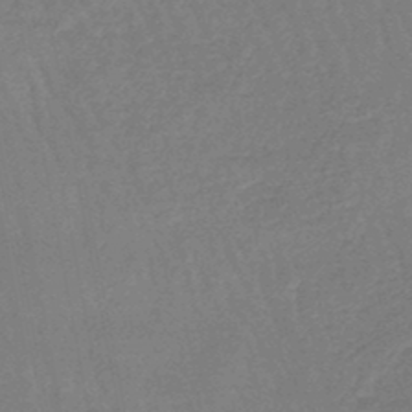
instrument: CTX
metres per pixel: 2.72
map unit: eHb
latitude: -46.0472
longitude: 80.2551
